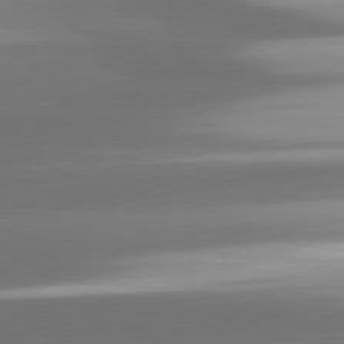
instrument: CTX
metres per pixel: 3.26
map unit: lApd
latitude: 81.5560
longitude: -147.7639
